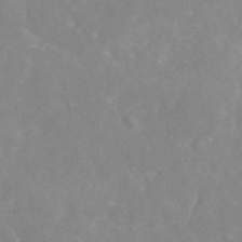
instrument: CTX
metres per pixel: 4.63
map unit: eAb
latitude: 45.5371
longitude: 126.6707
